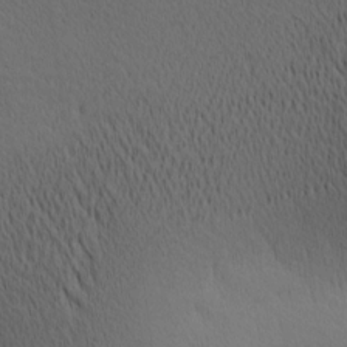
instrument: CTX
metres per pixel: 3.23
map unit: Ave
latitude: 11.5371
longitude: -107.6883
